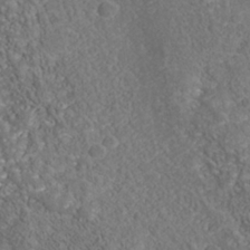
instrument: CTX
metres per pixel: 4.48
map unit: Nhu
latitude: -39.5777
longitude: -83.6693
